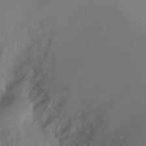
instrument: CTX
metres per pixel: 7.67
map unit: Ht
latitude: -7.4076
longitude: -29.8583
